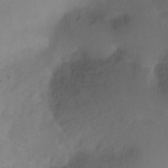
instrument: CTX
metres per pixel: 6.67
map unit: Ht
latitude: -13.1809
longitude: -44.1578
